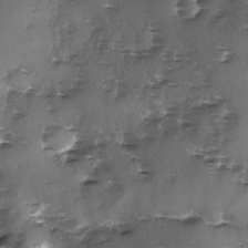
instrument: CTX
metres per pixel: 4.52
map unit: Ave
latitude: -9.7289
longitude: -117.8017
